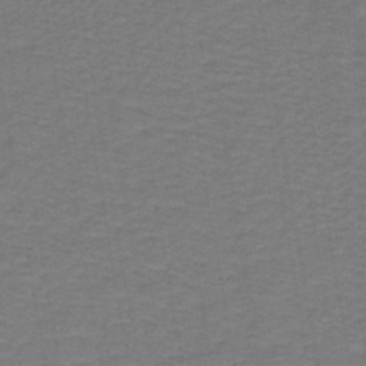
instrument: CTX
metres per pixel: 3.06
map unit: lHb
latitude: -42.2739
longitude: 53.7288
